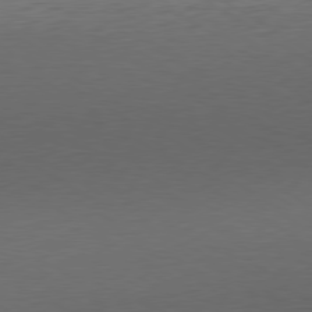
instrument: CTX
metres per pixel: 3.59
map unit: Ap
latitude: -80.4629
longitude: -67.8583
